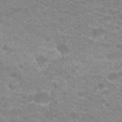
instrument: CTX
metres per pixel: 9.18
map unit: Hto
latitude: 20.0822
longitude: -38.2711
